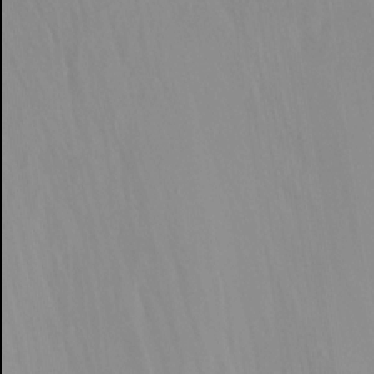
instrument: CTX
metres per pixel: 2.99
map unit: Ht
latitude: -15.2187
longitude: -53.9906
